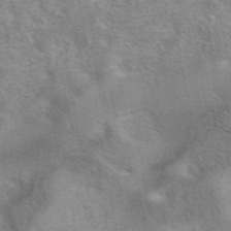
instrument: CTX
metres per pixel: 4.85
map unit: eAb
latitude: 41.9339
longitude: 103.6155
